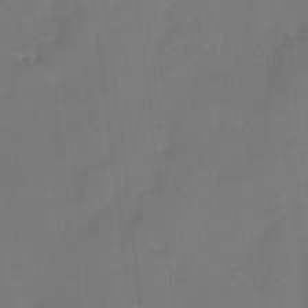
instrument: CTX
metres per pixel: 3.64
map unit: Htu
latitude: -13.8800
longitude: -46.2145
